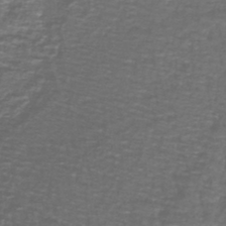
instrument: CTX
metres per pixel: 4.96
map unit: lHb
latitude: -42.6518
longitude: 55.5966
